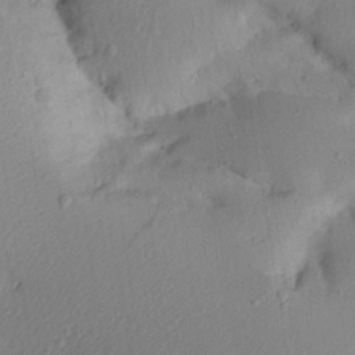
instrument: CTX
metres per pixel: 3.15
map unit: Aa
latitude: 19.1025
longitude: -144.6868
